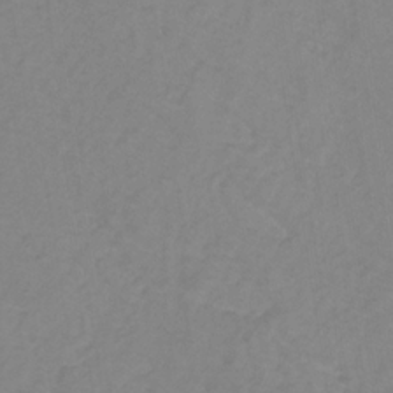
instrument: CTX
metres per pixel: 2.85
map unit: lHb
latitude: -31.6344
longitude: 65.0298
